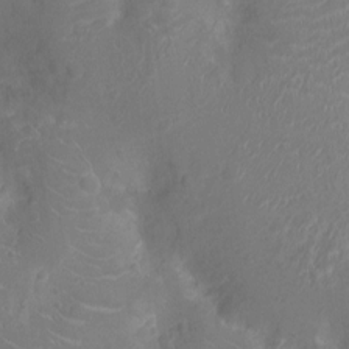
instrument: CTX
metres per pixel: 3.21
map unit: Ht
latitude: -3.3320
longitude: -16.4223
